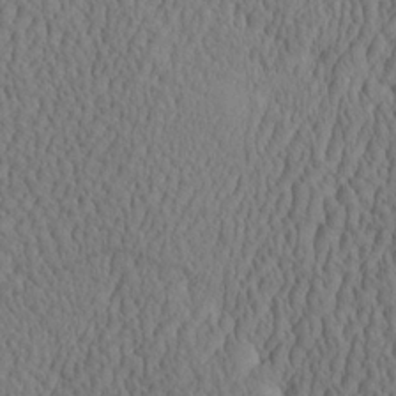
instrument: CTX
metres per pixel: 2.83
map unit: eHh
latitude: -2.8407
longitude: 15.3321
